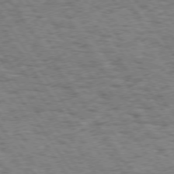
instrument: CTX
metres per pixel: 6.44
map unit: Hpe
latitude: 73.9339
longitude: -138.9514
